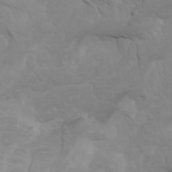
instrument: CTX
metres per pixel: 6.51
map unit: Nhu
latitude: -5.3887
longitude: -79.5938
